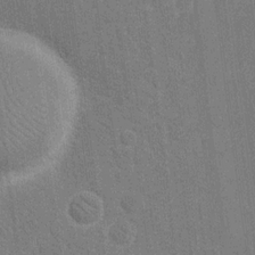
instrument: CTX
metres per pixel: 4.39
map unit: eHh
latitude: 19.1781
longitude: -68.0444
